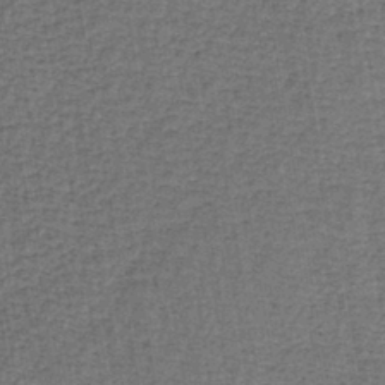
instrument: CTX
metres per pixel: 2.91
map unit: lHb
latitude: -40.2739
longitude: 62.7274
